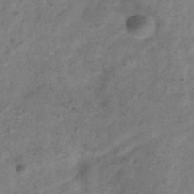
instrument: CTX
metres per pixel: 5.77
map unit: Hve
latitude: -33.0487
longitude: 89.5588
